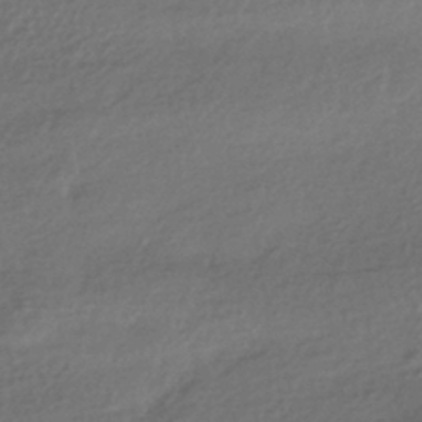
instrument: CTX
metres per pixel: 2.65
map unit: HNhu
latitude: -42.3873
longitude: 96.5007
